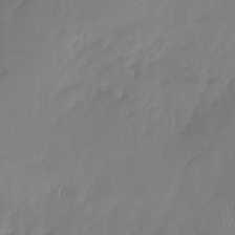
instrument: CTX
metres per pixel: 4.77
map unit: Nhu
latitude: -27.1809
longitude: -61.2915
